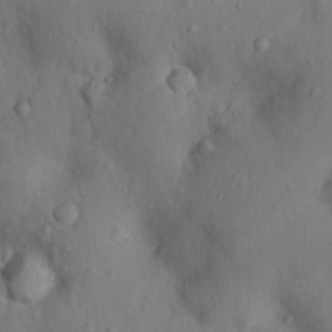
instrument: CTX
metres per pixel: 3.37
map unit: Nhu
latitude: 12.8758
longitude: -29.1781
